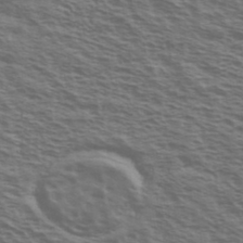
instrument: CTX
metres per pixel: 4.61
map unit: Ave
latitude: 38.5546
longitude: -109.7260
